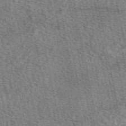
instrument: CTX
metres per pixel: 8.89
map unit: eAb
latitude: 50.5167
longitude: 114.6707
